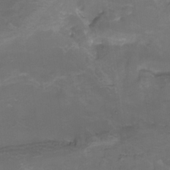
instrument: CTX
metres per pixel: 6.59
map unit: Nhu
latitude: -9.8800
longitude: -76.7813
